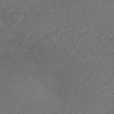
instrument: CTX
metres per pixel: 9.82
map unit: ANa
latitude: 41.0080
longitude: 25.8422
